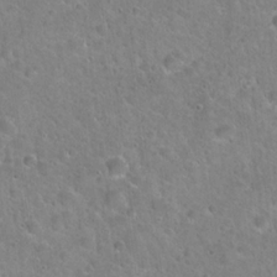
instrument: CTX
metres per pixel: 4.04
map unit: Hto
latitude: 21.8206
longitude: -53.3482
